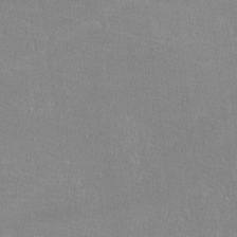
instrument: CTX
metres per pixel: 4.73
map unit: lHvf
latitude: -12.5385
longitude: -101.7261
